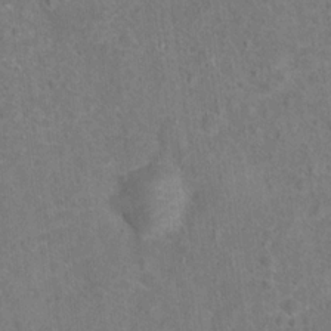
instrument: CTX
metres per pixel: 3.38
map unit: Hto
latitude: 15.7450
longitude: -41.9150
